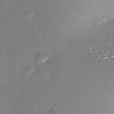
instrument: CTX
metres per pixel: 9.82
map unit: Nhe
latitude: -35.8233
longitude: -87.5182
